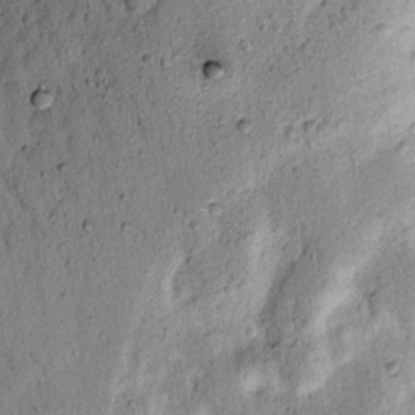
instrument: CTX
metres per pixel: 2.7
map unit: lAvf
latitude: 8.0444
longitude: 165.0487
